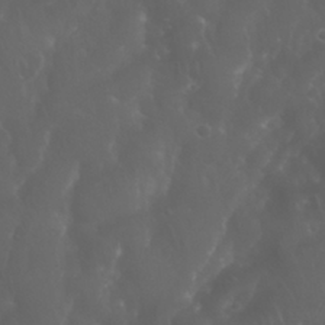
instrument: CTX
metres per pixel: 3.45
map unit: Nhu
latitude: 28.8002
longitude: -65.8205
